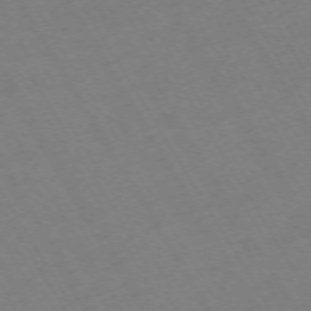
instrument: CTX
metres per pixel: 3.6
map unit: Hpe
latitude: -72.7463
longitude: 9.3887
